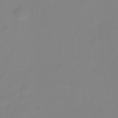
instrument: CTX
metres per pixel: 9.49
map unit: Htu
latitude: -13.5966
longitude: -47.3104
